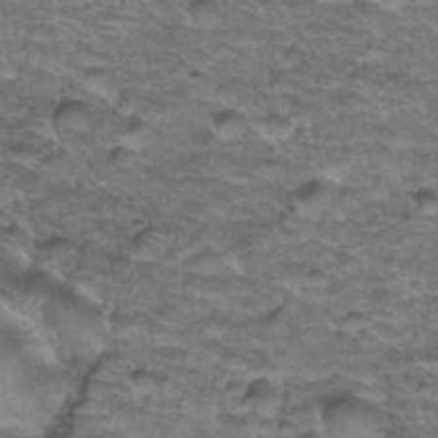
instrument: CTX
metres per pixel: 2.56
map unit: Hto
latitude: 38.2711
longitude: -43.4615
